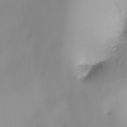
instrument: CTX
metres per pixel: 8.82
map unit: Ht
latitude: -16.5763
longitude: -48.7435
